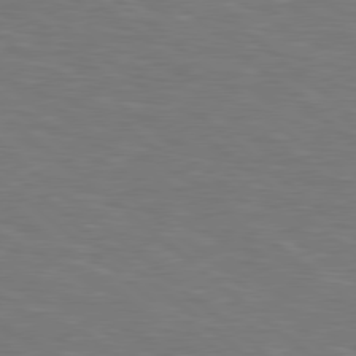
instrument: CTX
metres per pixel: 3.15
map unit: lApd
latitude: 78.9892
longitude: -177.9150
